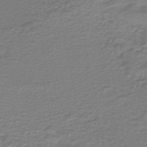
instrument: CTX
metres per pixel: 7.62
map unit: HNb
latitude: -44.0661
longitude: 52.5573
